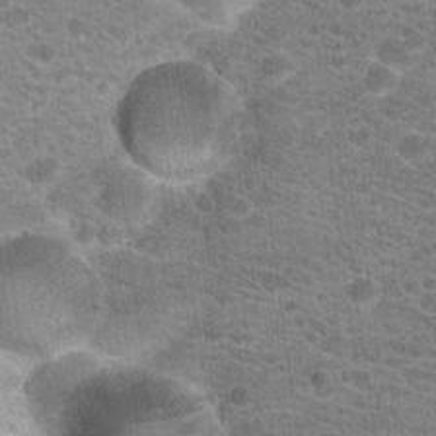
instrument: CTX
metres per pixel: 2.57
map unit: Hto
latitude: 20.0633
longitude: -38.9703
